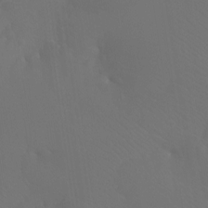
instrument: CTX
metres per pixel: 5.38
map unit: Htu
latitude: -12.9731
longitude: -46.1956
